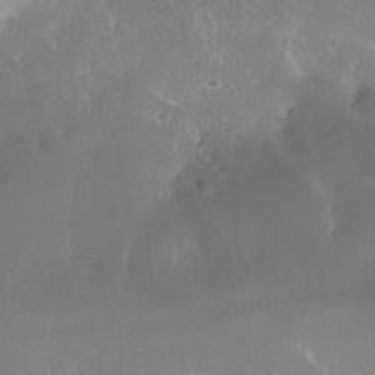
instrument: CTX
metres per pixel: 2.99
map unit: Nhe
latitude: -36.1794
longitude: -131.2159
